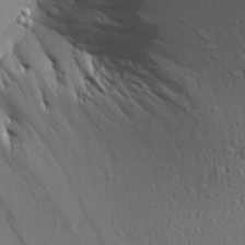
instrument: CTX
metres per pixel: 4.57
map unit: Aa
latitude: 27.4804
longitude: -144.3656
